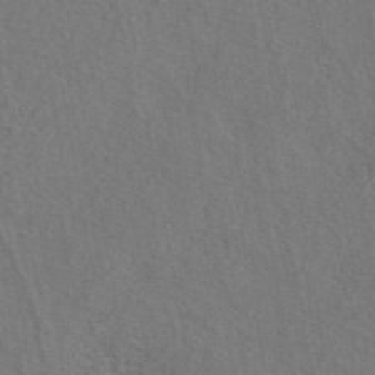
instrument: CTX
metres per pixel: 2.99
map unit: ANa
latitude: 44.7057
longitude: 30.4629
